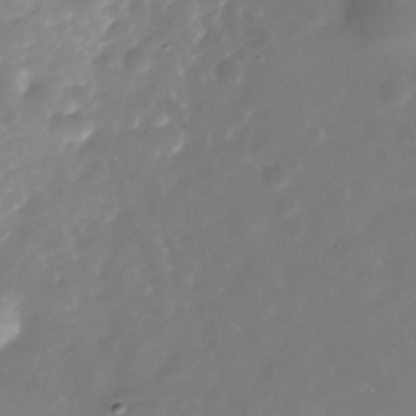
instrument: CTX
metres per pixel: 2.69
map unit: Nhe
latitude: -35.9745
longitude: -88.2523
